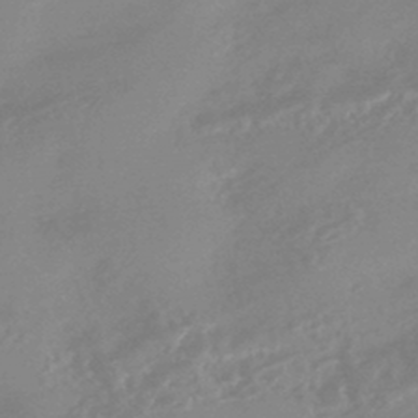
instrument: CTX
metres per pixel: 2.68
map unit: HNhu
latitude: -44.0850
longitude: 91.3699
